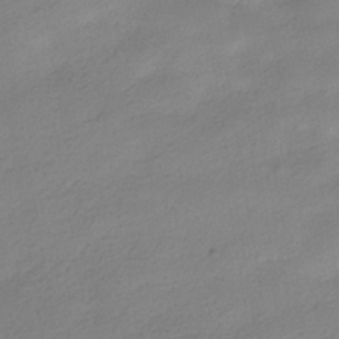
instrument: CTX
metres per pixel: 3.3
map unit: HNhu
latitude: -40.1417
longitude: 95.5021
